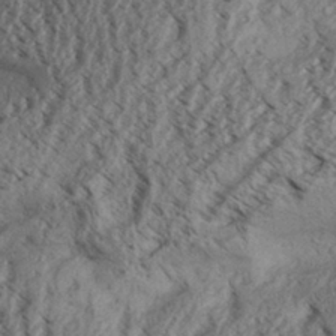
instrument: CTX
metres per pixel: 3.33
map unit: Aa
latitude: 31.2726
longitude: -137.7072
